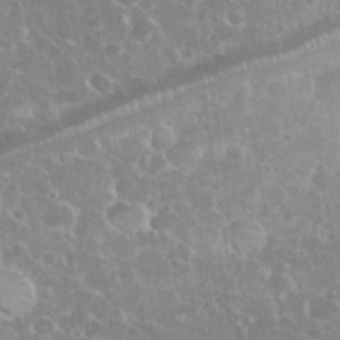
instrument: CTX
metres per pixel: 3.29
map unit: eHh
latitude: 35.3292
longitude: -62.1011
